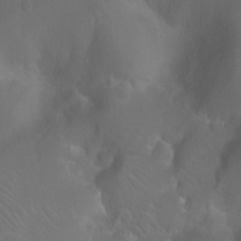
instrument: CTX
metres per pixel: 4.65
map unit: Ht
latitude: -0.0283
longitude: -45.8205
